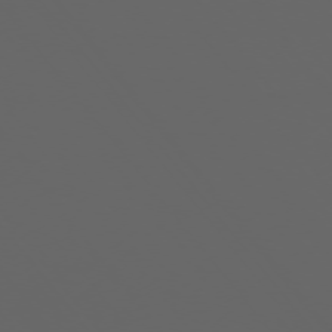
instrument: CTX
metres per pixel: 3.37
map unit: Ap
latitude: -76.2550
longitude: -75.0836
